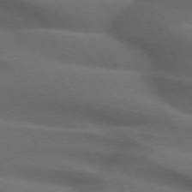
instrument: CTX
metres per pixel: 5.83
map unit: lApd
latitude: 72.4979
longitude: -50.7435
